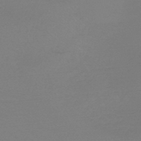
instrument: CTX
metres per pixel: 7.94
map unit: HNb
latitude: -44.9353
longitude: -44.0255
